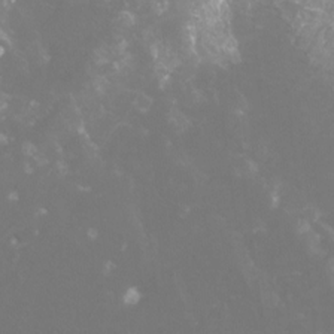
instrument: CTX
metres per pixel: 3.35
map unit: Htu
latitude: -12.8219
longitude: -71.2915
